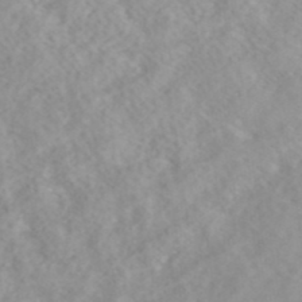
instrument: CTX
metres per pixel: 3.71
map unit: ANa
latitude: 40.4034
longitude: 28.3117
